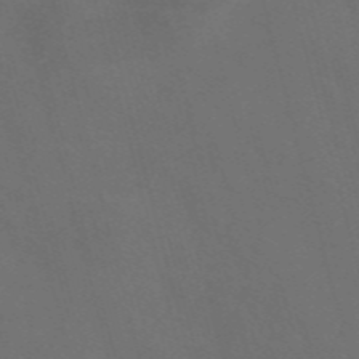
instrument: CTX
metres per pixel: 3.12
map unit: Nve
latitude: -58.1038
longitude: 64.9731
